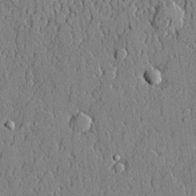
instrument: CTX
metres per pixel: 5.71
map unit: lHvf
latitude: 20.8191
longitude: 143.7855
